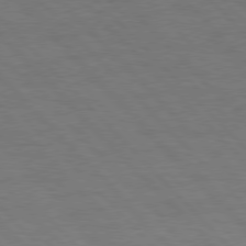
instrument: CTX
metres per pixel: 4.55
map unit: Hpe
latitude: 76.8758
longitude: -154.4601
